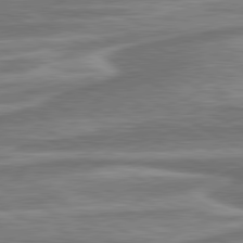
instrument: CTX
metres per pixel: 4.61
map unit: lApd
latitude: 80.5168
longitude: -178.5546
